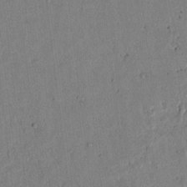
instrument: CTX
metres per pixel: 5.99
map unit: lAvf
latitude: 7.7827
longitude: 169.4076
